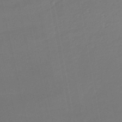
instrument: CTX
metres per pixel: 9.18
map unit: lHb
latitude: -46.7463
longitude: 67.1998
